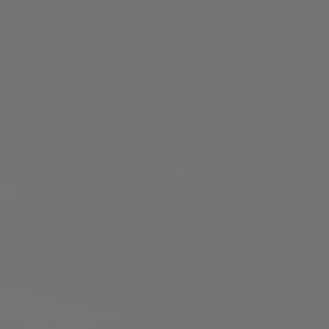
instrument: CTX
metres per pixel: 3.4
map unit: lApd
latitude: 82.2333
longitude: -154.2900
